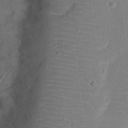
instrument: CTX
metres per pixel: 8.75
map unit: Nhu
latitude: 25.1025
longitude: -72.8947
